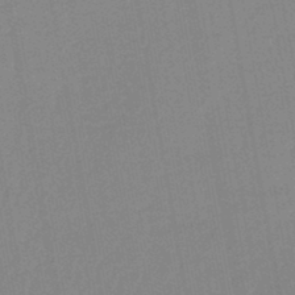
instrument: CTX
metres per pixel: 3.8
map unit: lHb
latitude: -44.3306
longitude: 63.2187
